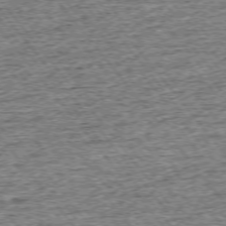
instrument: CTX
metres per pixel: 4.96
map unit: Ap
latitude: -75.3510
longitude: -91.8016
